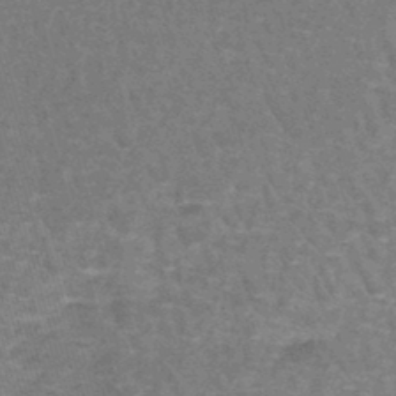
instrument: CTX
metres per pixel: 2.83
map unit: lHb
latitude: -43.3698
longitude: 55.5399
